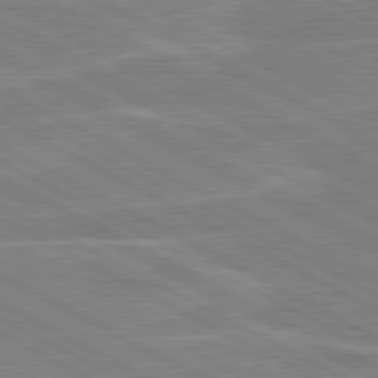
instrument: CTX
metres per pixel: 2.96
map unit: lApd
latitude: 80.7246
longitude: 121.3887
